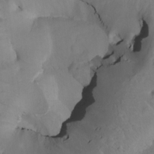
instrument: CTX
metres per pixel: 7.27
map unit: Nhu
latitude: -5.4265
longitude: -92.7813
